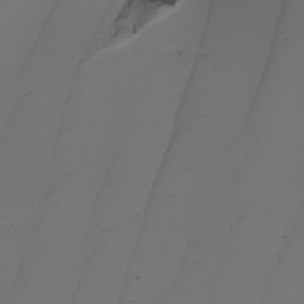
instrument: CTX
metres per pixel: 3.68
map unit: Nhu
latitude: -6.7085
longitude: -94.1578
